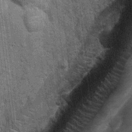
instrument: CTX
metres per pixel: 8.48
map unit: Nhu
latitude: 5.8772
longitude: -23.5749
